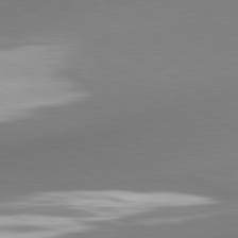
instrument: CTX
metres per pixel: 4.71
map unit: lApd
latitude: 80.8569
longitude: 177.2943
